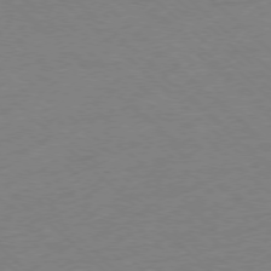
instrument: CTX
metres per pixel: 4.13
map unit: Ap
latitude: -77.3888
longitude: -84.5168
